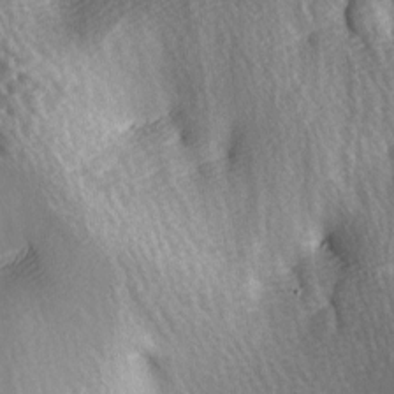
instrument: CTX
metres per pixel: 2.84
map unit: Ave
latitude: -5.7288
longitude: -120.7813
